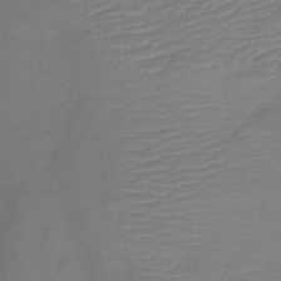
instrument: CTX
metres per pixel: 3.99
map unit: lHb
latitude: -41.9745
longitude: 76.9731
